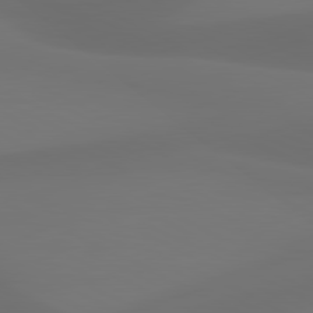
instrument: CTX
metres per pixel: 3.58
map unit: lApd
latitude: 80.9136
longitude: 123.7478
